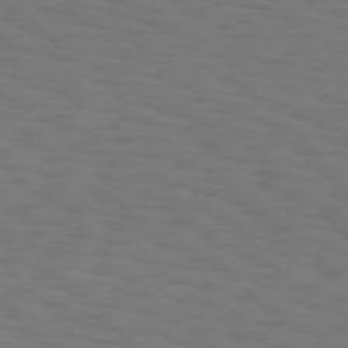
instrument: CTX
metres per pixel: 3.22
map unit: Hpe
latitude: 75.7639
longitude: -133.0836
